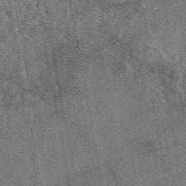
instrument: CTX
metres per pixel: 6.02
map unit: eAb
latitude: 48.5546
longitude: 111.7666
